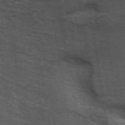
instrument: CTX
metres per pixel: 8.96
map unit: ANa
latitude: 38.8380
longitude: 24.3873
